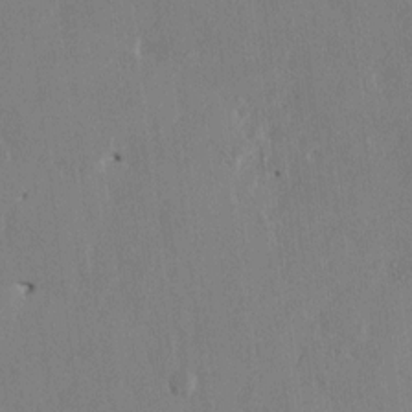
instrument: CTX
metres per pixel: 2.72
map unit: HNhu
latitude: 1.0647
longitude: -5.4048
